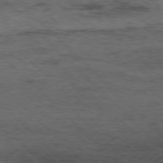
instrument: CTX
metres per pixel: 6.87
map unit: Hpe
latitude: -77.4643
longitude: 13.0864
